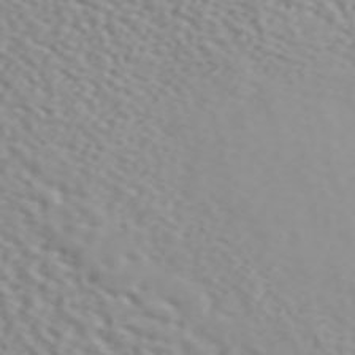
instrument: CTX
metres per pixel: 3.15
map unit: ANa
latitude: 45.6127
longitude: 49.3699
